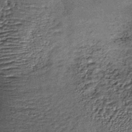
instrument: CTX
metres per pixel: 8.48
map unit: lHb
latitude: -39.2754
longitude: 65.5777
